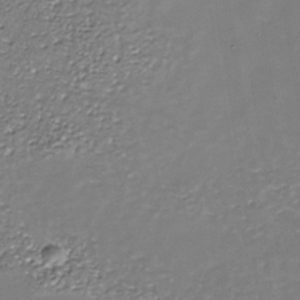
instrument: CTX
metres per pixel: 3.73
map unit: Nhe
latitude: -36.1794
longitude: -90.4223
